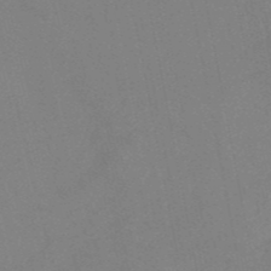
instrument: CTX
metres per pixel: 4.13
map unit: HNb
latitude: -52.8030
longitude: -45.6127
